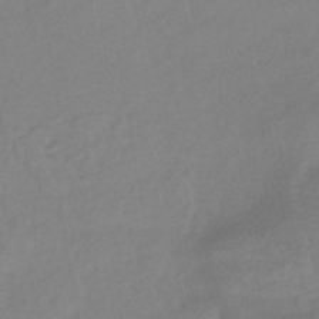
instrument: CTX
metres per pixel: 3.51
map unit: eHb
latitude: -43.1053
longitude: 84.8219
